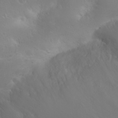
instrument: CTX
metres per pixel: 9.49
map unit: Nhu
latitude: 23.9339
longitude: -64.0822
